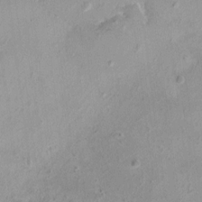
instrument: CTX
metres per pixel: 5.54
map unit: HNhu
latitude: 5.2537
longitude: 3.4076
